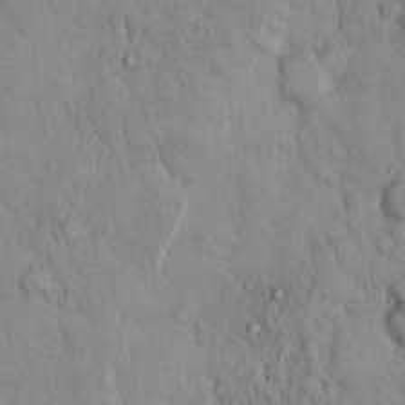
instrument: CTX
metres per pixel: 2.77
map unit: Hto
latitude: 12.8569
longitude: -58.1767
